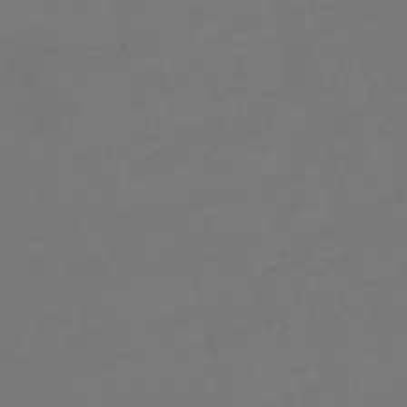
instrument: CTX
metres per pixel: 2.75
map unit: eHh
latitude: -63.1431
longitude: 53.0108
